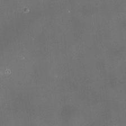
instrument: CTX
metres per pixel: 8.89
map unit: HNhu
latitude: 10.4979
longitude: 9.8422
